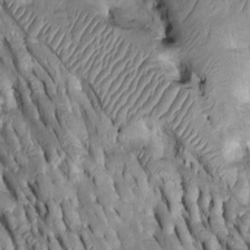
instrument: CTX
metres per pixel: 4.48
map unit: Htu
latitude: -2.1227
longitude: 149.7100
